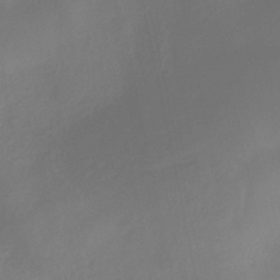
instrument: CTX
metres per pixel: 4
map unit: HNhu
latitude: -29.3132
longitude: 66.3495
